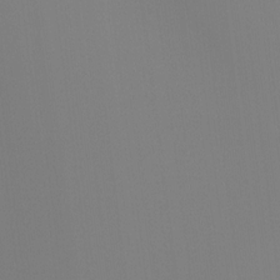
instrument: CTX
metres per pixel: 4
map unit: Ht
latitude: -16.1039
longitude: -48.1767
